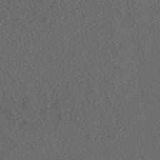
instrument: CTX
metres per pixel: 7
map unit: ANa
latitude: 44.4601
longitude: 24.1984
